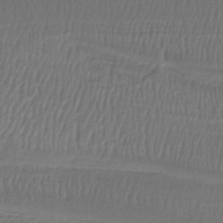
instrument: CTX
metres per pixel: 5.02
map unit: lHb
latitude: -37.3509
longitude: 59.0486
